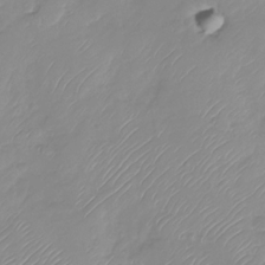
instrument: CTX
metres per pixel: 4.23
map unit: Nhu
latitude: -28.8597
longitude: -63.9717
